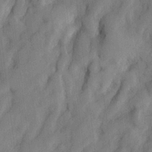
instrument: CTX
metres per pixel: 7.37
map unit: lHvf
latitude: 23.8772
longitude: 142.8974
